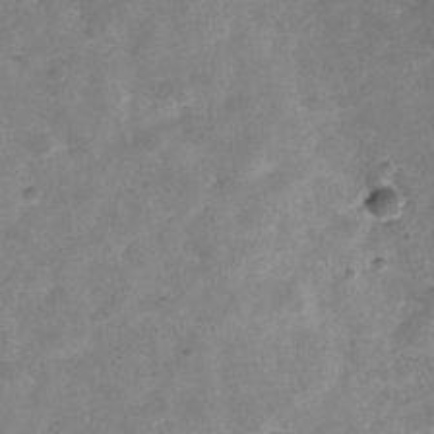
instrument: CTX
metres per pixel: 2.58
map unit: Hve
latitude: -31.8044
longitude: 92.9164
